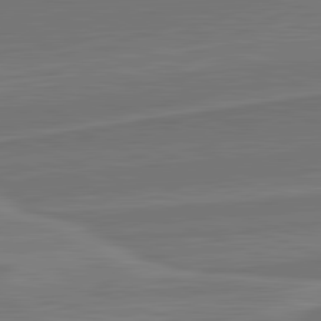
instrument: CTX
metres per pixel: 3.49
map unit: lApd
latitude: 82.3089
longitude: 141.2187
